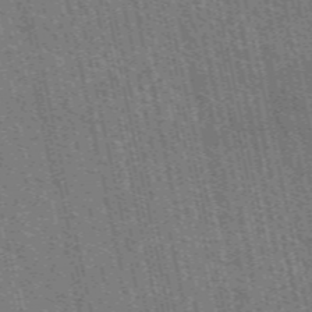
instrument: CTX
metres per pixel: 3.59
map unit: eAb
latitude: 51.7260
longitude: 114.2361
